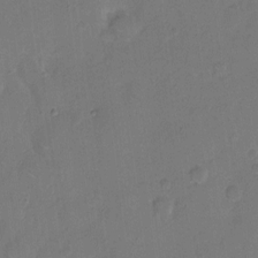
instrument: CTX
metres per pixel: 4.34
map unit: Hto
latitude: 7.3860
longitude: -62.6302
